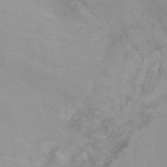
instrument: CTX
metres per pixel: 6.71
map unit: Ht
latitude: 1.2726
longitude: -36.0822
